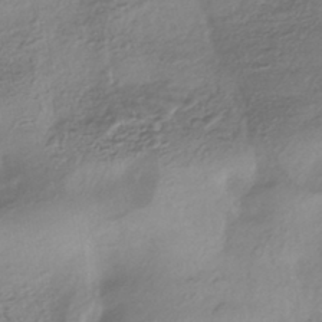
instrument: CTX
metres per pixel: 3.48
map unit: HNhu
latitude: -44.7274
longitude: 97.0676
